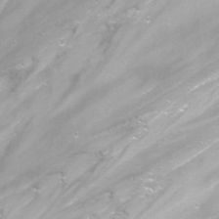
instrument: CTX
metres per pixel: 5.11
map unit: Nhu
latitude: -12.7274
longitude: -58.9514
